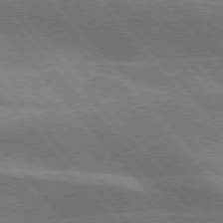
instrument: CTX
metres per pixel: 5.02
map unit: lApd
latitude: 76.1766
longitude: -62.1767
